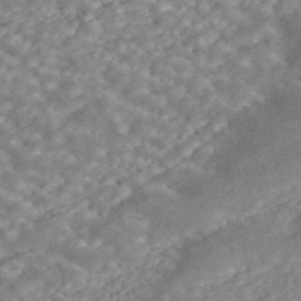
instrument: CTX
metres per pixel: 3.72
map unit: ANa
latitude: 45.3859
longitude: 30.4440
